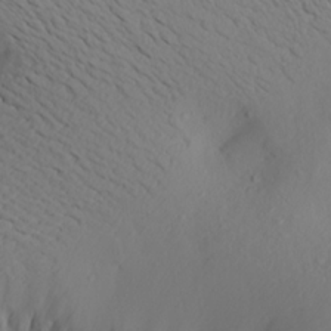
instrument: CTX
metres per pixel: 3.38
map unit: Aa
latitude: 21.1592
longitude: -146.6302
